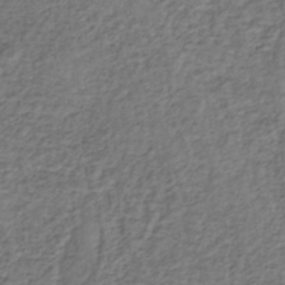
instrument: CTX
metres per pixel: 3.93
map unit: lHb
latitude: -36.5384
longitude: 68.1983
